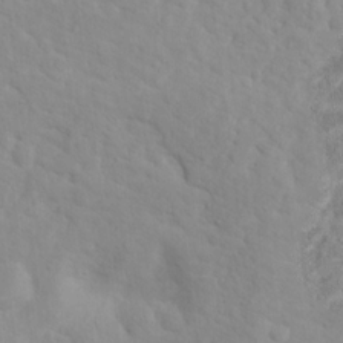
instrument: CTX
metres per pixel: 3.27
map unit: Hto
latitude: 16.1578
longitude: -36.1578
